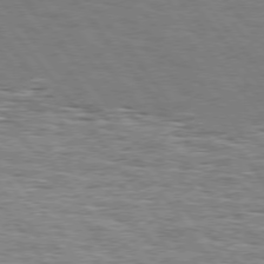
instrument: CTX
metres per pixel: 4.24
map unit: Hpe
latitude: 74.8002
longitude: -138.2145
